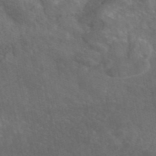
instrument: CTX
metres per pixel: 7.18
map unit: eAb
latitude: 45.9528
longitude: 116.8596
